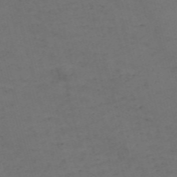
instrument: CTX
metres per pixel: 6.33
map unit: Nve
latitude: -57.6722
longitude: 53.0297
